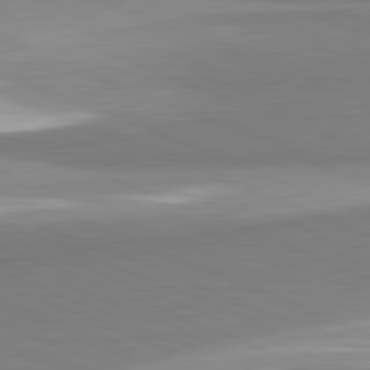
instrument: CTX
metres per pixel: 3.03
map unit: lApd
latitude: 81.9717
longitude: 160.4818
